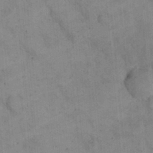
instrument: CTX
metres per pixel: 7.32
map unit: eHh
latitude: 24.7057
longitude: -65.1781
